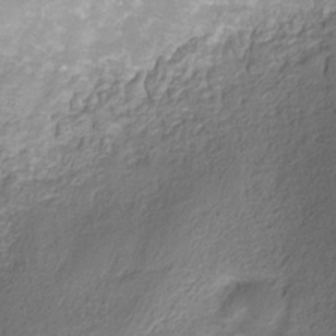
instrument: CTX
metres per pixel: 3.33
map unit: Hve
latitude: -31.5021
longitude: 89.5966
